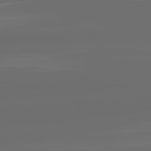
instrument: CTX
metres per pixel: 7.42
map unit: lApd
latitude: 82.0255
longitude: -165.8394
